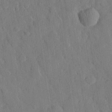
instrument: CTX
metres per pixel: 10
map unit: eHh
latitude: 27.7639
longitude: -76.7813
